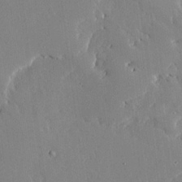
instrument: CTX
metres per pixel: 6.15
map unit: Ave
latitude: 16.7057
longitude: -139.4426
